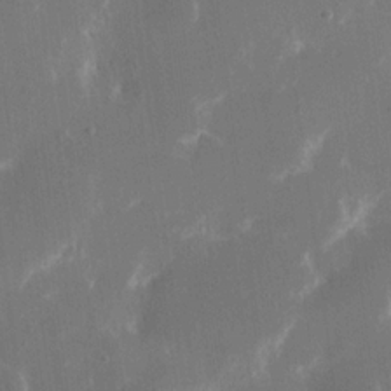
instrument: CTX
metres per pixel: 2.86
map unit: eHh
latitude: 18.1200
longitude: -70.5168
